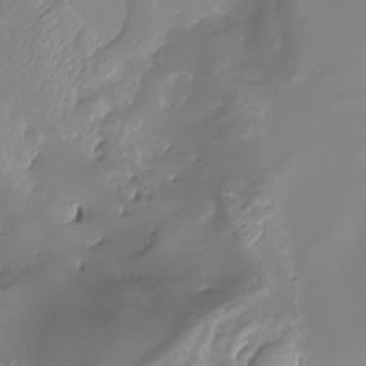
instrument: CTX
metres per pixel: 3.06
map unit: Nhu
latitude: -7.1998
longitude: -93.5371
